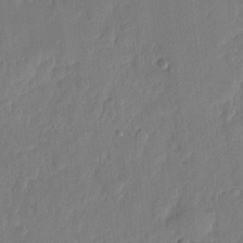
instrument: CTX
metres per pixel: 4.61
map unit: eHh
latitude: 5.6694
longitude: -72.4790
